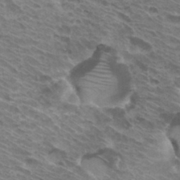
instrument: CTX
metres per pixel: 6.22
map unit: Hto
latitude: 32.9892
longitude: -41.0836
